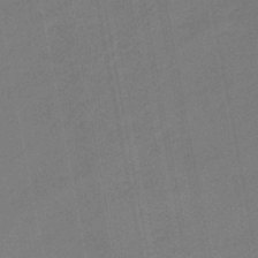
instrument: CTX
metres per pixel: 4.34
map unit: eHb
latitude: -47.1242
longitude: 85.8233
